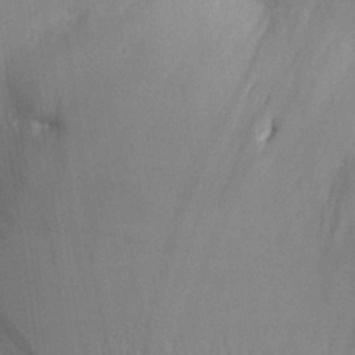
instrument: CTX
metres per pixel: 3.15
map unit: Aa
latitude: 27.8395
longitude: -137.2159
